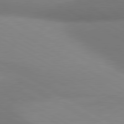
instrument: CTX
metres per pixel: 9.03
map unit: lApd
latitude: 80.7057
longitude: 130.3495
